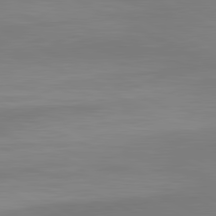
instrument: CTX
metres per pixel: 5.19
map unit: lApd
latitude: 80.8002
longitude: 132.3118
